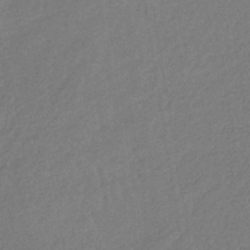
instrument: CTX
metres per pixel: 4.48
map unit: lHb
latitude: -37.8989
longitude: 69.2753
